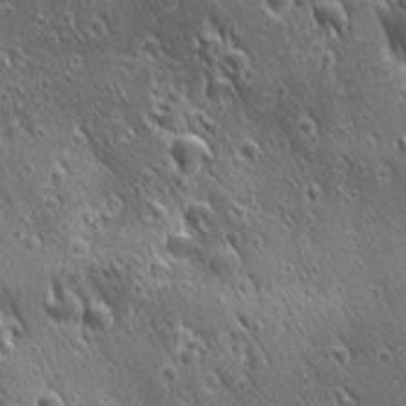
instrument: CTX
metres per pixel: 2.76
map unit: Ave
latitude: 21.4805
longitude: -137.4427
